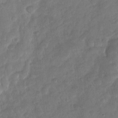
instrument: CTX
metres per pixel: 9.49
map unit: Nhu
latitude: -29.0864
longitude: -62.7058
